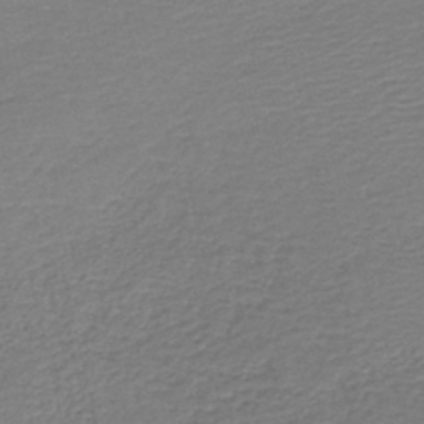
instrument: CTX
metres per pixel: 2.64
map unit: HNb
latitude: -42.0661
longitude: 50.3873
